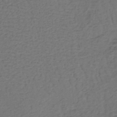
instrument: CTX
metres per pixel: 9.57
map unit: lHb
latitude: -39.6911
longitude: 62.0661
